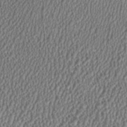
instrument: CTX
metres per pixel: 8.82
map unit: HNhu
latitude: 0.9891
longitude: 0.2362
